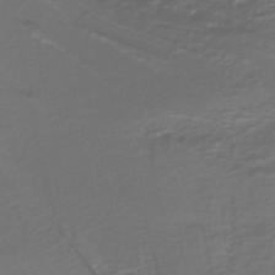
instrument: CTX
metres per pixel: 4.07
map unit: lHb
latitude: -39.4832
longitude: 53.4265
